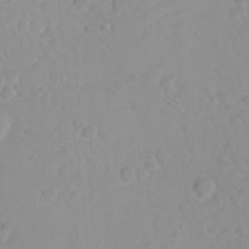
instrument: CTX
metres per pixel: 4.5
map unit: eHh
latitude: 1.8583
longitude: -55.8961
